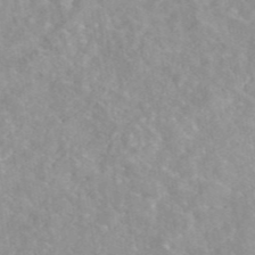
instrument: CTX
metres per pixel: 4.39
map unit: eAb
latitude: 45.1214
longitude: 127.0297
